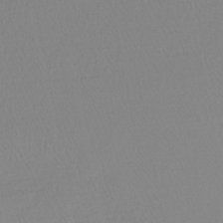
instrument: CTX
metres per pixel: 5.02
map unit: lHb
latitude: -44.7274
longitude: 55.9745
